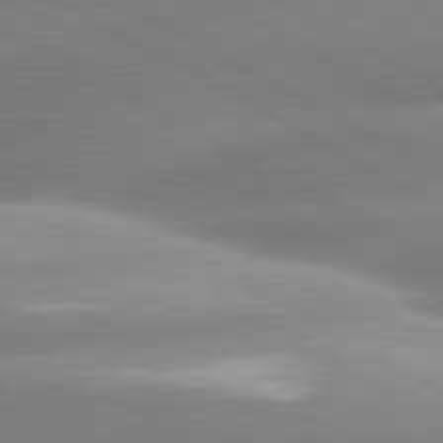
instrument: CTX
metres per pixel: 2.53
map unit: lApd
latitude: 80.4601
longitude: -157.8961
